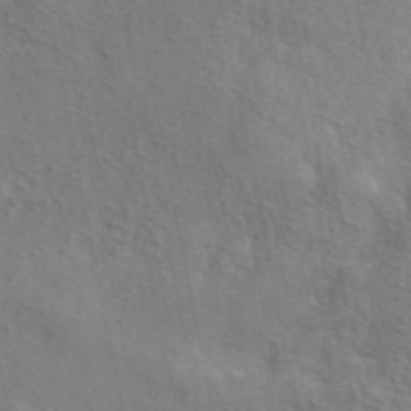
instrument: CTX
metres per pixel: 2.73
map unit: eAb
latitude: 49.1970
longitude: 119.6155
